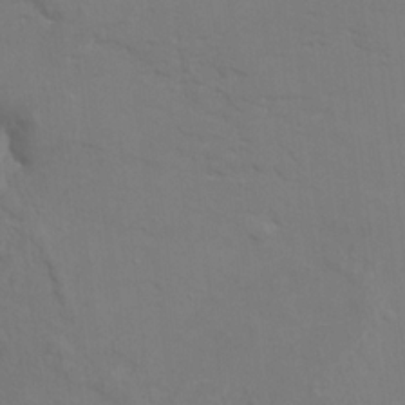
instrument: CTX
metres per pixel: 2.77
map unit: HNhu
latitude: 6.8380
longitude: -4.3467
